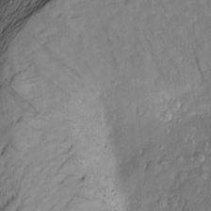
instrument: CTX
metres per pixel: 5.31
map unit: Nve
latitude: -6.9730
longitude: 174.2928
